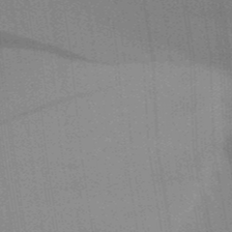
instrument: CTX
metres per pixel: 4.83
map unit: Aa
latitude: 33.0458
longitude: -143.2915
